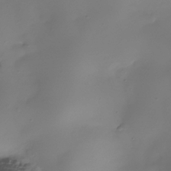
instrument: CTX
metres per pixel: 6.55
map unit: Nhe
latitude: -36.8597
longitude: -117.2159
